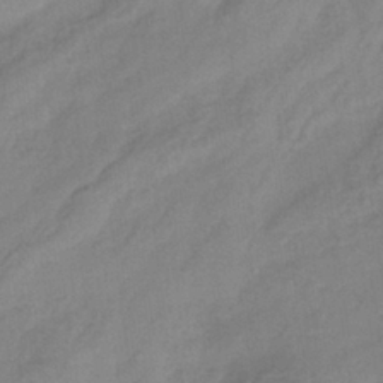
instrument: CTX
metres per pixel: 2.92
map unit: eHb
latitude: -35.8800
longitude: 81.1809
